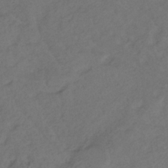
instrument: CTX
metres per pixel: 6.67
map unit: ANa
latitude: -38.6141
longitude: 94.6140
